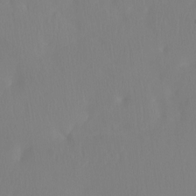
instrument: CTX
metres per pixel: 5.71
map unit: Htu
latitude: -15.0865
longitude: -47.1970
